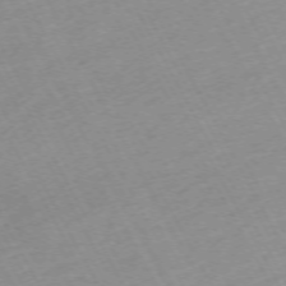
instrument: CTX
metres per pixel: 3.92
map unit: Hpe
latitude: -72.2172
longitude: 8.3873
